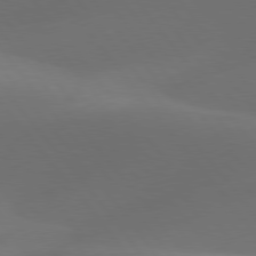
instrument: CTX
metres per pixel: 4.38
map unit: lApd
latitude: 78.0255
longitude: -52.6680
